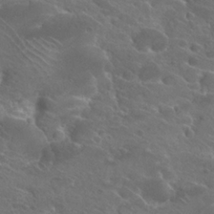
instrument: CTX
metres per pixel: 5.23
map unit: Hto
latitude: 25.2725
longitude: -39.5749
